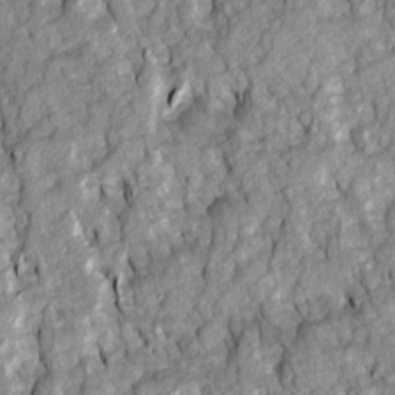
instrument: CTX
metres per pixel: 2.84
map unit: Ave
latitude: 14.4790
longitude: -132.5735
